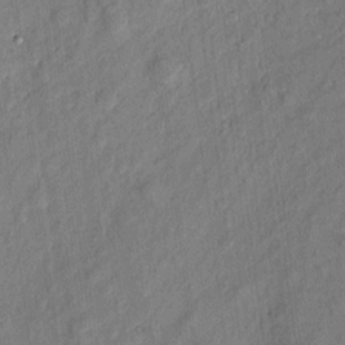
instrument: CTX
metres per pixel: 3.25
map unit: eHh
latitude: 5.6316
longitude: -73.3482
